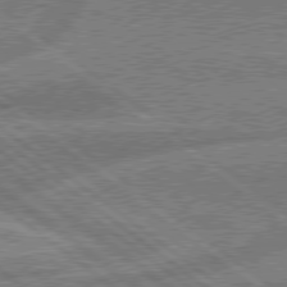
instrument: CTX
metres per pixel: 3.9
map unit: Hpe
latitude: 78.4979
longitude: -159.1592
